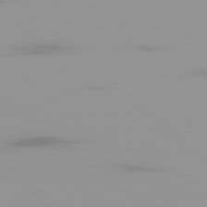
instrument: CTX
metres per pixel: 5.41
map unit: Ap
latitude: -79.1998
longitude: -69.6505
